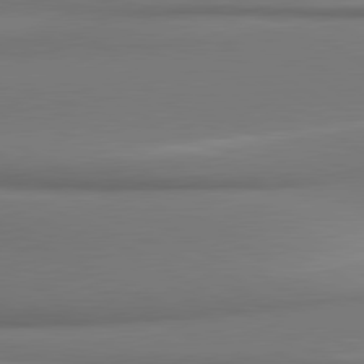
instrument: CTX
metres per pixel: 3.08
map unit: lApd
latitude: 80.7435
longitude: 178.6140
